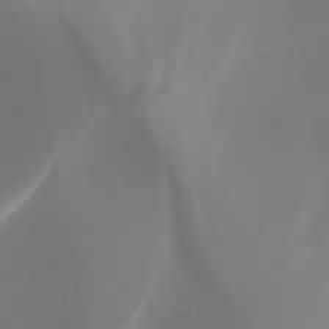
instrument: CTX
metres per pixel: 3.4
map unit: HNb
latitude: -44.4440
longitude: -44.7435
